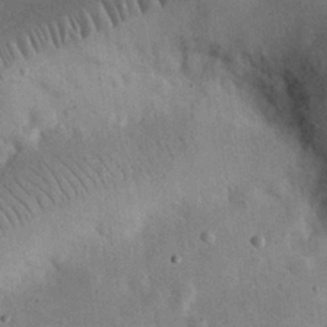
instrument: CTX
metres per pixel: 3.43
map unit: eHh
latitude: 25.6127
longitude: -68.6491
